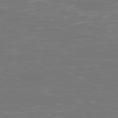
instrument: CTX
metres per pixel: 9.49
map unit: Ap
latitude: -80.8975
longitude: -59.4049
